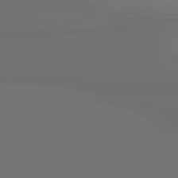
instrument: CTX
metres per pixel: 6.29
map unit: lApd
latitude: 79.9150
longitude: 177.3699
